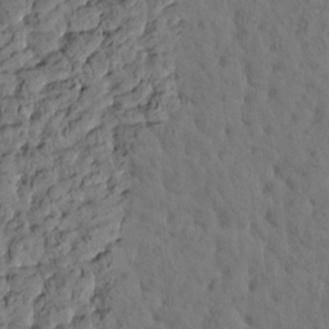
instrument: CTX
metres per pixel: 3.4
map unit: eHh
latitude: -1.9556
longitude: 17.6533
